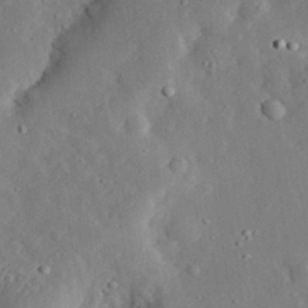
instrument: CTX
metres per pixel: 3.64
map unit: lHvf
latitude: 32.3089
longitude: -83.8583
